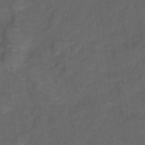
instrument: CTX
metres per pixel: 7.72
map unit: Hto
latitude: 5.2537
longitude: -36.2334
